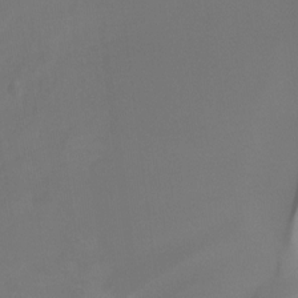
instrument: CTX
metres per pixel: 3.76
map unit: Nhu
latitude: -9.1809
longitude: -46.8569
